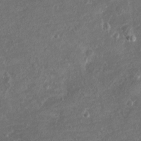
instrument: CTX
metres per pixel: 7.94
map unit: eHh
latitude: -3.9556
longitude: -75.1214
